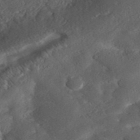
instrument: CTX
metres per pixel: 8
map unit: ANa
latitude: 37.3104
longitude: 17.9178
